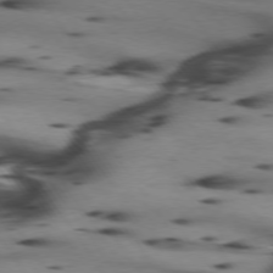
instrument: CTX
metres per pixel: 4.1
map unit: lApd
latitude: 74.8947
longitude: -64.3089
